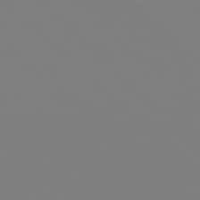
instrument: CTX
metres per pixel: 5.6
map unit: Hpe
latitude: 77.6127
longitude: -132.3089
